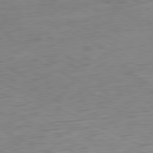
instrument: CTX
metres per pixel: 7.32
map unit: Ap
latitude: -81.2187
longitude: -60.8380
